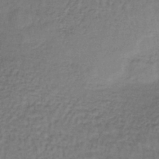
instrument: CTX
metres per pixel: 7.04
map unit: lHb
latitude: -37.6344
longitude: 61.5399
